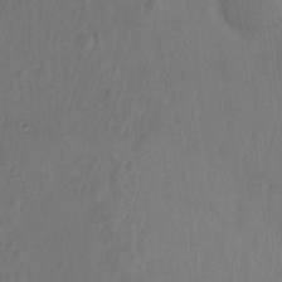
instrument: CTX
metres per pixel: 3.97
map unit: Hto
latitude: -12.3684
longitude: -39.5182
